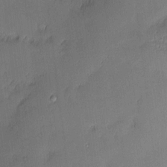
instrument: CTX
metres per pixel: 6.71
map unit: Nhu
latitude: 3.4048
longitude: -75.5182
